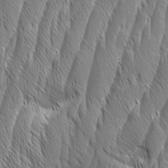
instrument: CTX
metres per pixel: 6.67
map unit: Aa
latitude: 7.5749
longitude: -130.0255
